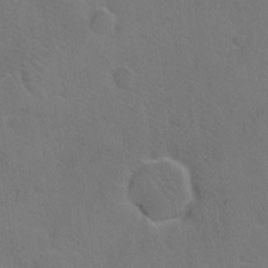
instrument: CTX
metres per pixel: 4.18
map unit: Hto
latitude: 6.1389
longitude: -62.6302
